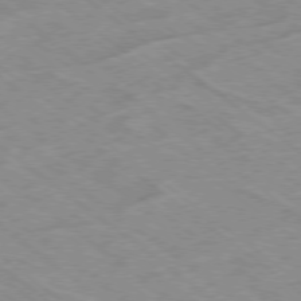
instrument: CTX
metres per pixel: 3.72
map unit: Hpe
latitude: -78.3684
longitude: -22.8191
